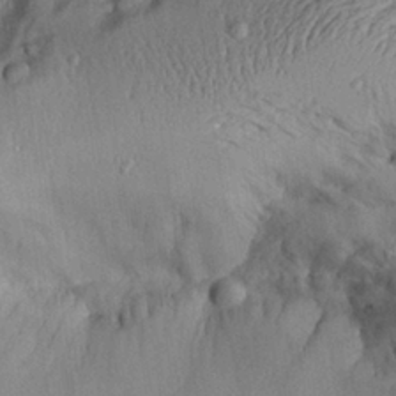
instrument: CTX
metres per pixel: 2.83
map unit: Aa
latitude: 26.9703
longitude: -129.7449
